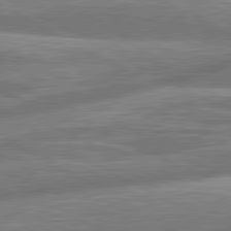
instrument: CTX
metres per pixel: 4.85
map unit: lApd
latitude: 80.9892
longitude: -166.4223
